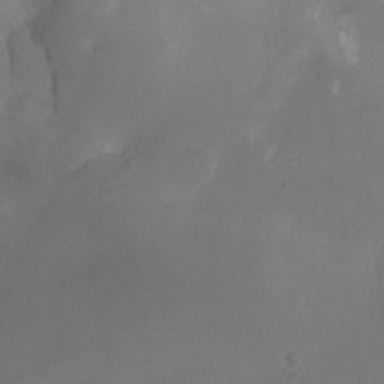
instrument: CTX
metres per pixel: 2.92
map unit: Ht
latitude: -9.2754
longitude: -31.8017
